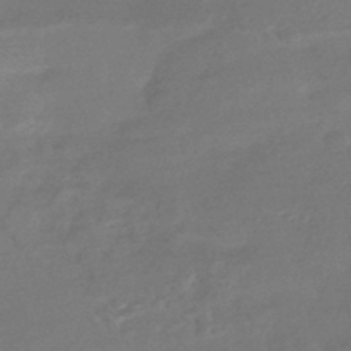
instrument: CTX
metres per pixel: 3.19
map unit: HNhu
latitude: -44.2173
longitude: 92.5196
